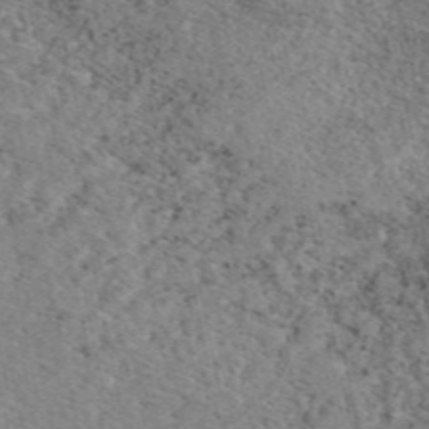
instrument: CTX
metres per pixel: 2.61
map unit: eAb
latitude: 48.8947
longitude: 106.4818
